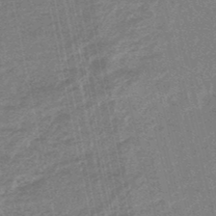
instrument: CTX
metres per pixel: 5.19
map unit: eHb
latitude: -48.4818
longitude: 86.8219
